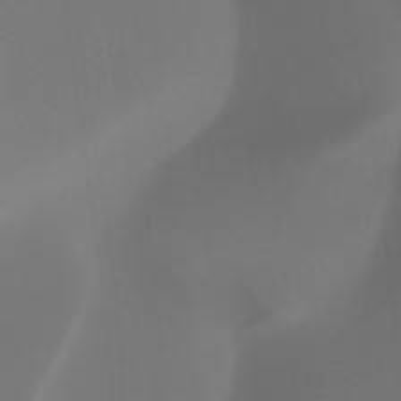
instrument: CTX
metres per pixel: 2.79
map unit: HNhu
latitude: -47.7099
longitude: 30.4629
